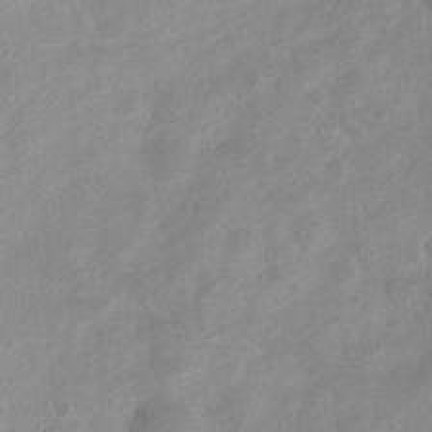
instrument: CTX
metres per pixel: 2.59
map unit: Nhu
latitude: 7.4804
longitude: -23.1025
